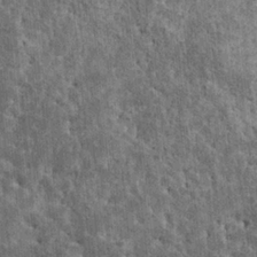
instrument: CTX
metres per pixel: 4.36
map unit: HNhu
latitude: 3.2726
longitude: 4.8975
